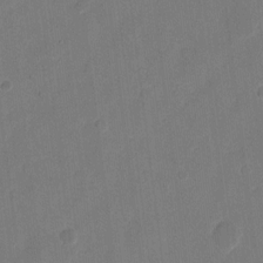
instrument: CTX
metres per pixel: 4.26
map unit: eHh
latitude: 10.6869
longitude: -68.1011
